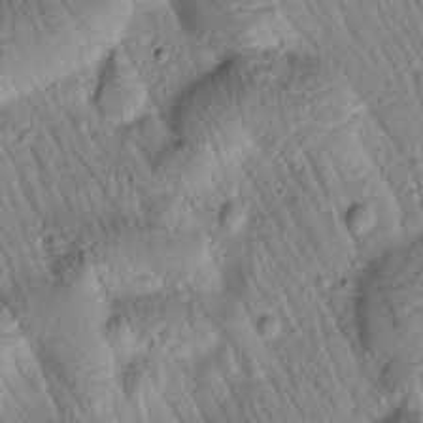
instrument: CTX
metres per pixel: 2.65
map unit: Htu
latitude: -1.2187
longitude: 173.7100
